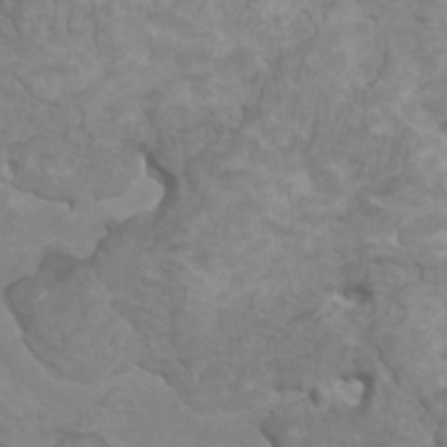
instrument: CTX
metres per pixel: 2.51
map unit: HNhu
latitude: 3.7071
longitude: -1.9717
